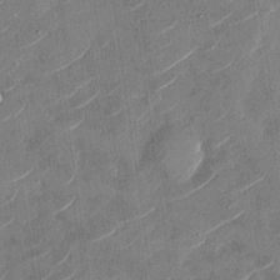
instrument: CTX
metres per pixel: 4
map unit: Nhu
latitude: -29.3132
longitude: -72.5735
